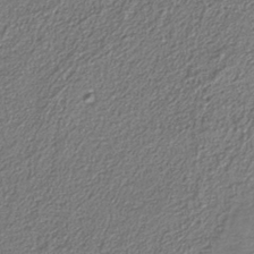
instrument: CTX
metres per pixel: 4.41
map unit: eAb
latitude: -38.8597
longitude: 51.6533
